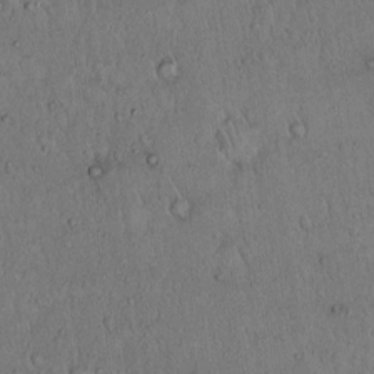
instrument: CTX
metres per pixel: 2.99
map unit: Hto
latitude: 14.6302
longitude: -56.9513
